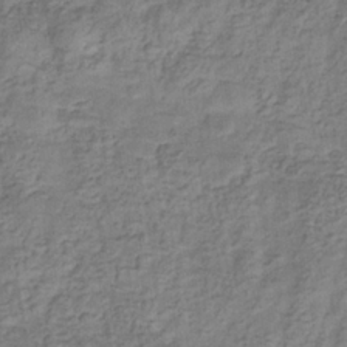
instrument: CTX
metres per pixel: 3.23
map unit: eHb
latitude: -33.5588
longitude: 75.2187
